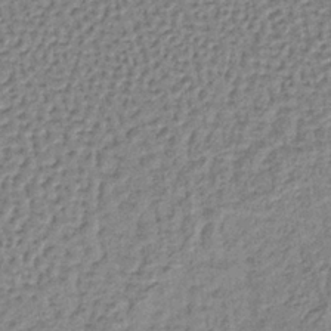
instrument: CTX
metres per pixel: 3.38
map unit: lHb
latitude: -36.6518
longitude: 59.9745
